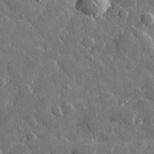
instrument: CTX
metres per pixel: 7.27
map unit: lHvf
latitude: 34.0255
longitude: -87.1781
